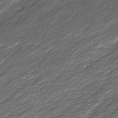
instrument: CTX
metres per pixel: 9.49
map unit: Ave
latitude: 16.4412
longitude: -136.4790
